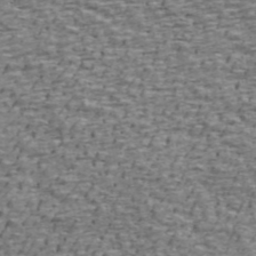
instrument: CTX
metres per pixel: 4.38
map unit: ANa
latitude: 45.5182
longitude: -84.3278
